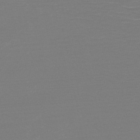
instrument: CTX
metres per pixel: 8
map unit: HNb
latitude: -49.7100
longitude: -43.0081
